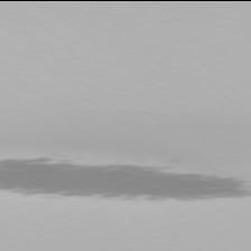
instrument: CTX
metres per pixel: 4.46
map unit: Hpe
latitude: 77.9906
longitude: -134.7057
